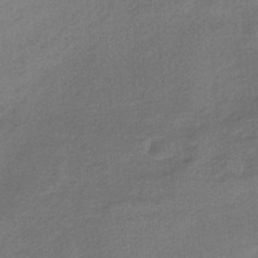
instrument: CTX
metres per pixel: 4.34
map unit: HNhu
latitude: -41.6722
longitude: 90.7464
